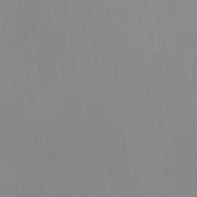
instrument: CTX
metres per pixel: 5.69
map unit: HNhu
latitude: 10.1200
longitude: 22.8975
